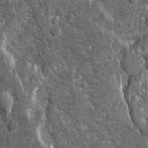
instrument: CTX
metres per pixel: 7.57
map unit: Ave
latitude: 16.0822
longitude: -133.6694
